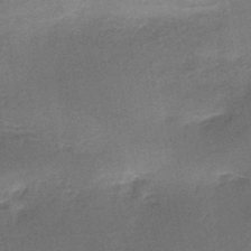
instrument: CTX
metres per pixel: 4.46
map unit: HNb
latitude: -48.1228
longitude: -42.4790
